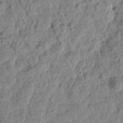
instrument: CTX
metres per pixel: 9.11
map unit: Htu
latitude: 1.8016
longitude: 179.8800
